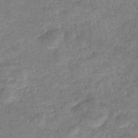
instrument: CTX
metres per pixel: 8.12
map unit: eHb
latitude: -38.2551
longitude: 79.9556
